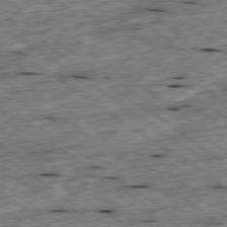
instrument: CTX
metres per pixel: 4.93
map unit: Ap
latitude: -79.4454
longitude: -87.5371
